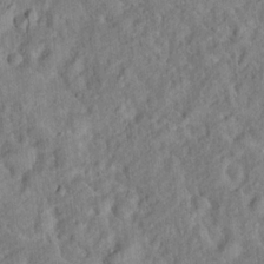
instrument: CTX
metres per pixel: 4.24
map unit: Hto
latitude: 17.1025
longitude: -52.8002
